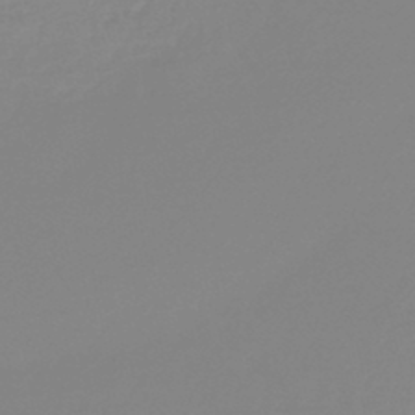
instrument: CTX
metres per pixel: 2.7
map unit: lHb
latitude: -46.0661
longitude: 64.8408
